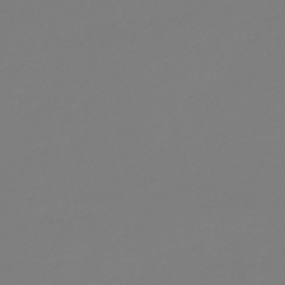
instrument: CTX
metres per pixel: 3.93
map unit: HNb
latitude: -46.1794
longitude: 56.3684
